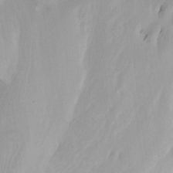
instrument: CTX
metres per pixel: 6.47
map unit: Htu
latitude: -3.6532
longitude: -74.1578
